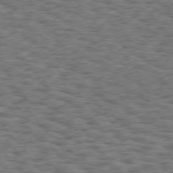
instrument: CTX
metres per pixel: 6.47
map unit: Hpe
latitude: 75.1025
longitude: -135.5938
